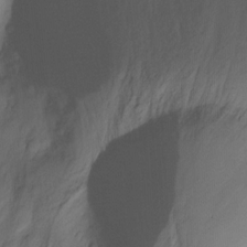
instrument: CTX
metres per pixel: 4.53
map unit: Nhu
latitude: -14.3307
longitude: -52.7813
